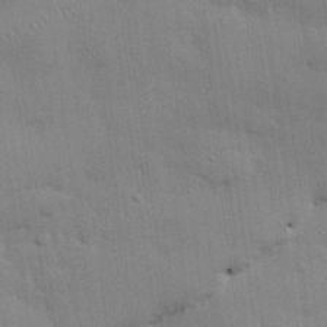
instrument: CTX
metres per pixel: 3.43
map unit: eHh
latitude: 28.6112
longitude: -82.9891
